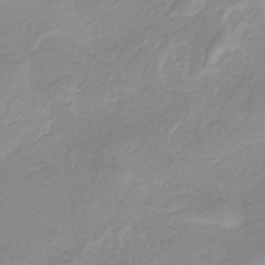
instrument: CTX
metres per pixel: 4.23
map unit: HNb
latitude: -33.5966
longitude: 64.1984
